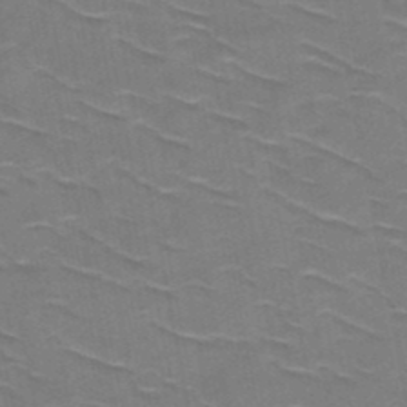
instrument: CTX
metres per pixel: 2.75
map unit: HNb
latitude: -48.0094
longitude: -48.1956
